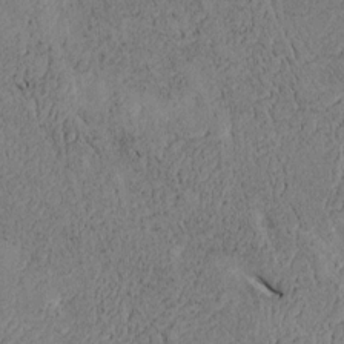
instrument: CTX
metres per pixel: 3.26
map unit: Htu
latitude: 3.7638
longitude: 153.1242
